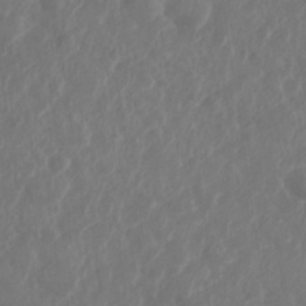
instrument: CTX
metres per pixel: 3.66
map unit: Nhe
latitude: -36.0094
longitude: -177.8583
